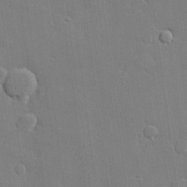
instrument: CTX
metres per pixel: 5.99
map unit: lHvf
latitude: 21.8206
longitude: 146.7085
